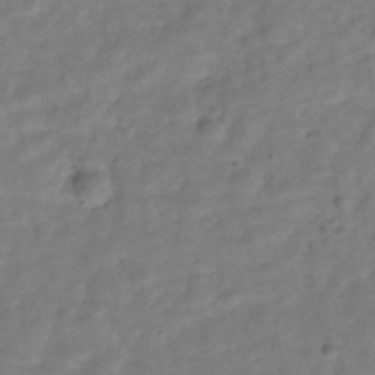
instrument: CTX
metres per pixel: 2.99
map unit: Hve
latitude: -30.2739
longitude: 92.9542
